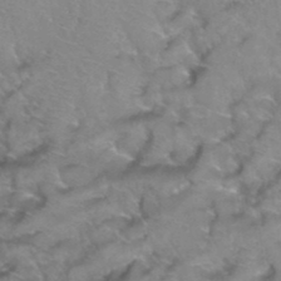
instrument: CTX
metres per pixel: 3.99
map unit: Hto
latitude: 38.8002
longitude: -42.1011
